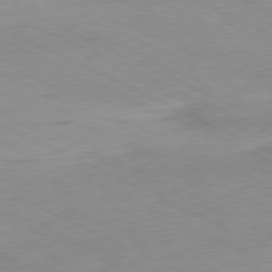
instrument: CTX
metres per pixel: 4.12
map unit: Ap
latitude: -80.2362
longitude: -67.6316
